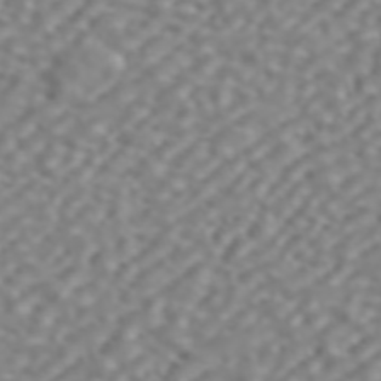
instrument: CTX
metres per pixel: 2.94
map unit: ANa
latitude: 44.2900
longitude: 22.1039
